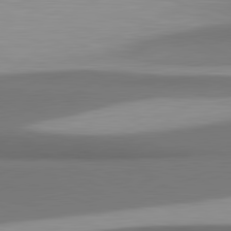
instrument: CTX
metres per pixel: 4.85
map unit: lApd
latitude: 81.4048
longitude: 171.5210
